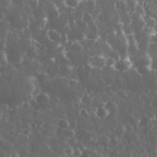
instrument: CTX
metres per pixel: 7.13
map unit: eHh
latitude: 34.0822
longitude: -60.1389
